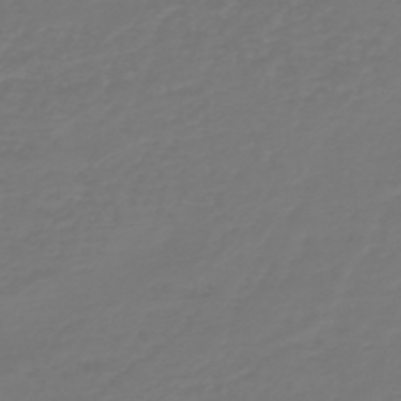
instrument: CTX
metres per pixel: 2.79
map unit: HNb
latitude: -47.1431
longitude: 55.4455
